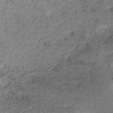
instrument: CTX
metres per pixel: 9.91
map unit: HNb
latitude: -32.8030
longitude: 61.4832
